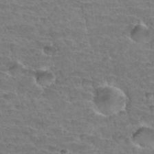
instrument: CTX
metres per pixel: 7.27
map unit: Hto
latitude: 34.2144
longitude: -44.1955
